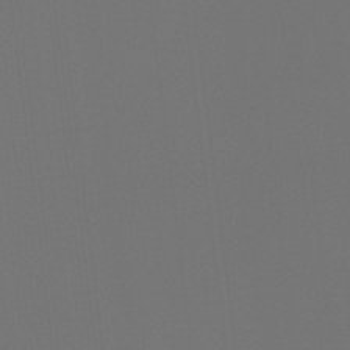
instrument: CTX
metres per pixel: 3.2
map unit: Hto
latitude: -7.6910
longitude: -50.1011
